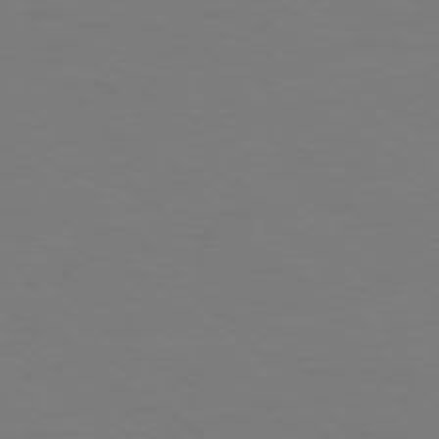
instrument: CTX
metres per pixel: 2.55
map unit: Ap
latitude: -76.1606
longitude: -79.8961
